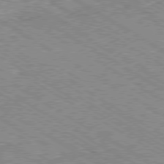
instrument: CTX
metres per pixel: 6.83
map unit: Ap
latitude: -80.2362
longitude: -51.1214
